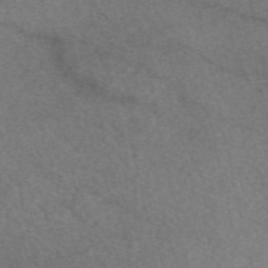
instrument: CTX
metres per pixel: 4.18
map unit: eAb
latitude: 49.1970
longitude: 112.1228
